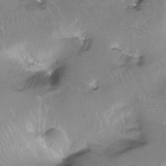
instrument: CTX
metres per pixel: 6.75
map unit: Hto
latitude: -13.7856
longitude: -42.2145
